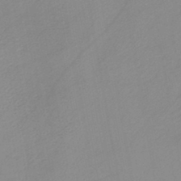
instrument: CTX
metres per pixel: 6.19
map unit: HNb
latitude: -44.8030
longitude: -42.8380
